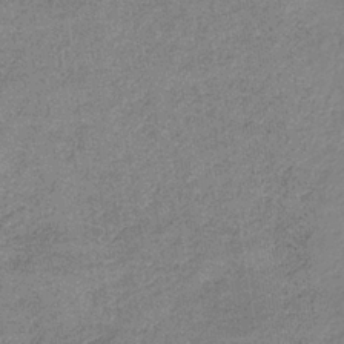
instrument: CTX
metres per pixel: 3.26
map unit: HNb
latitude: -34.8597
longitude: 54.3684
